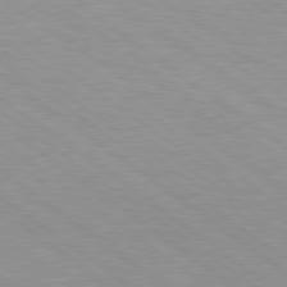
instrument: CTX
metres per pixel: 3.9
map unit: lApd
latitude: 79.0837
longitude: -177.4804
